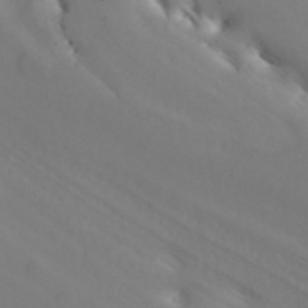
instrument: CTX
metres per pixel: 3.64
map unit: ANa
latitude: 43.7828
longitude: 45.1053
